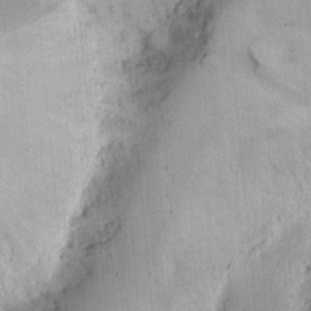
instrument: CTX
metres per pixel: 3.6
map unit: Ht
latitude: 12.4979
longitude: -74.3845
